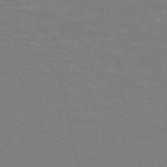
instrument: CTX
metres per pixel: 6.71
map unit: ANa
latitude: 44.5357
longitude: 29.4643
